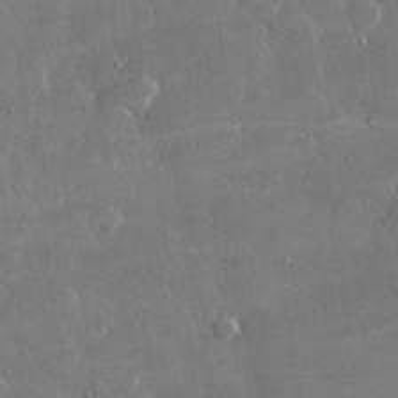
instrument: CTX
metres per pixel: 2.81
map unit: lHvf
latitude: 31.5749
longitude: -93.7827
